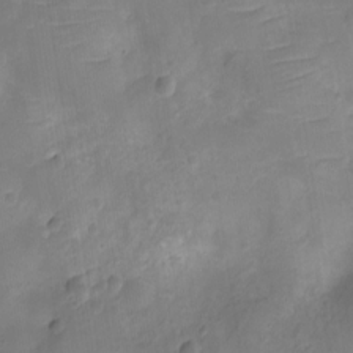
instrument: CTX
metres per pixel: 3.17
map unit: Ht
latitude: -9.8800
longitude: -21.9150
